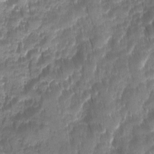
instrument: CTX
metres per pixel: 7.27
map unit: Ave
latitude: -11.0298
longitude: -119.8772
